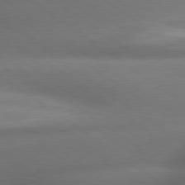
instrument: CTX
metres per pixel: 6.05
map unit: lApd
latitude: 79.9528
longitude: -167.9528
